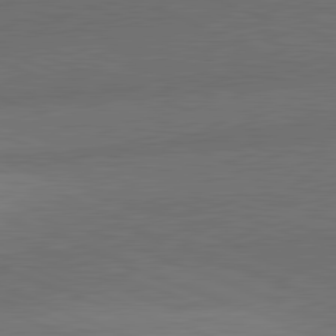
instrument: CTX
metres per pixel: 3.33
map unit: lApd
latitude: 81.6505
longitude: 136.7274
